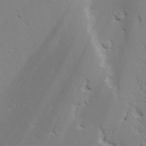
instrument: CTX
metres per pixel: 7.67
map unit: lAvf
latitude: 26.1956
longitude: -110.1011
